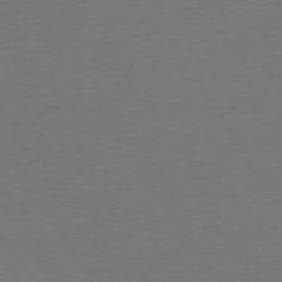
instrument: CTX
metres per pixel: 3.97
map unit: Ap
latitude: -74.8408
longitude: -90.1011
